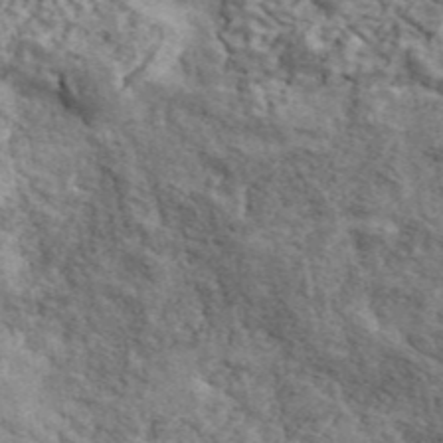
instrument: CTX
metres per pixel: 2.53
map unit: ANa
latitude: 45.7260
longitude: 45.2943
